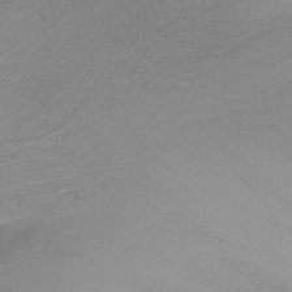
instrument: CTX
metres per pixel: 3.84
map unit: Nhu
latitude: -8.5952
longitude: -49.8205
